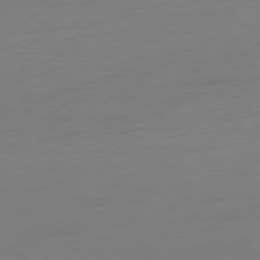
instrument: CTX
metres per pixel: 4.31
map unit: Ap
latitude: -78.2928
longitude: -66.5923
